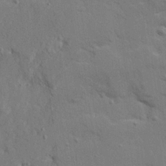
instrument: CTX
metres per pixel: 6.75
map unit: Ave
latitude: 22.7435
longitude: -130.5546
